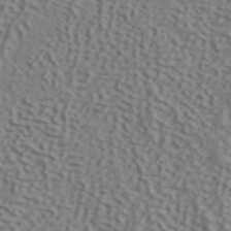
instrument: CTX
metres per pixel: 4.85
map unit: ANa
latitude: 40.7624
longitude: 53.7666
